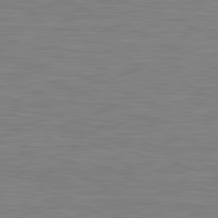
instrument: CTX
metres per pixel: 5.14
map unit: lApd
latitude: 81.2726
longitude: -170.5735
